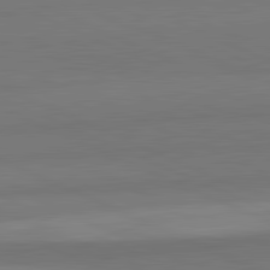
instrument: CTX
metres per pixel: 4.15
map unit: lApd
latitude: 82.4412
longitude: 157.8989
